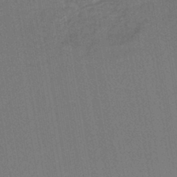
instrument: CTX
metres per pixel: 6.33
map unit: lHb
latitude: -42.0849
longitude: 60.8408
